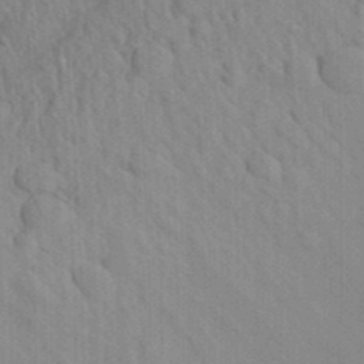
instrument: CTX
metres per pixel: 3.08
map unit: Aa
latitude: 30.3845
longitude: -138.7435
